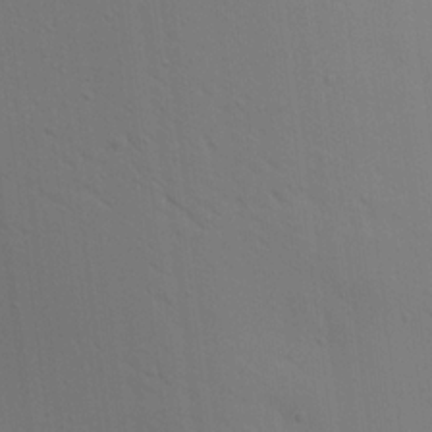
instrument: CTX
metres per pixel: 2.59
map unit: Aa
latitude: 16.8947
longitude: -147.5372
